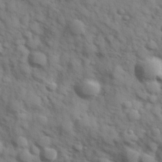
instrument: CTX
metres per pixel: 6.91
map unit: Hve
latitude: 32.1011
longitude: 150.8975
